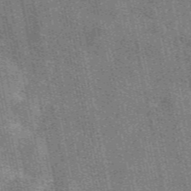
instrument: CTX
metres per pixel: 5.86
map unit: eAb
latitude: 50.5167
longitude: 114.9353
